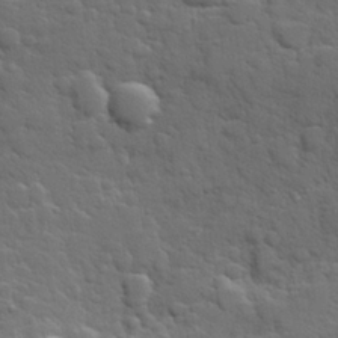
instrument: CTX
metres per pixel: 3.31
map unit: Hve
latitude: 25.0458
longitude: 148.6519
